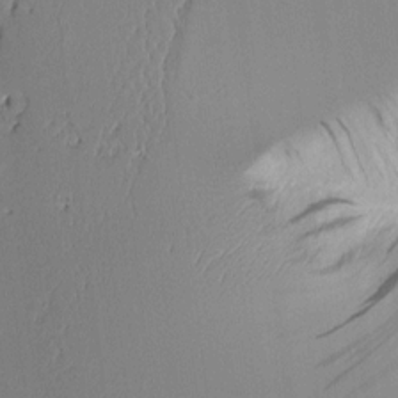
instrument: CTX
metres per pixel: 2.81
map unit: Aa
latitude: 11.1592
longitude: -127.3860
